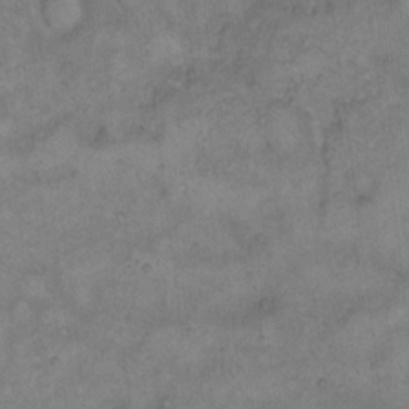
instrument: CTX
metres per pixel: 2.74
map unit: Hto
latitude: 10.0822
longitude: -60.3656
